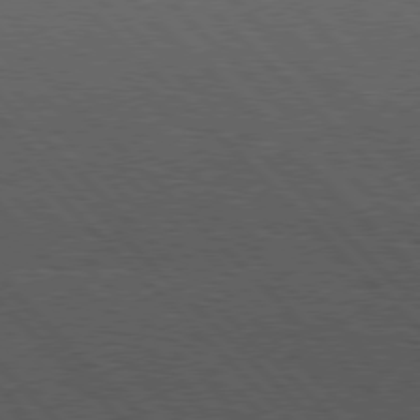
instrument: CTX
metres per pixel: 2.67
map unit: Hpe
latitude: 77.3292
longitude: -126.8947
